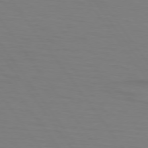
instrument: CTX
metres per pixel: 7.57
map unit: lApd
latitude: 74.4223
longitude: -79.5749
